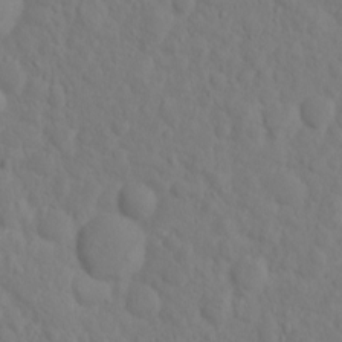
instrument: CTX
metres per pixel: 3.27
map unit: eHh
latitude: 1.1025
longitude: -56.3845
